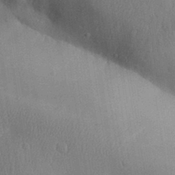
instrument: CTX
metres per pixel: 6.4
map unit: Aa
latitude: 31.8395
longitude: -145.3670
